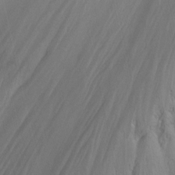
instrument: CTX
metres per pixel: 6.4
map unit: Nhu
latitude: -13.6533
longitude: -61.0458
